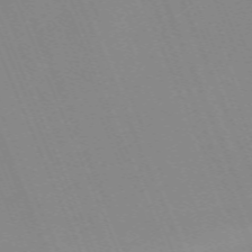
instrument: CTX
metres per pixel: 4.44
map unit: Nhu
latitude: -66.8408
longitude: 38.4818
